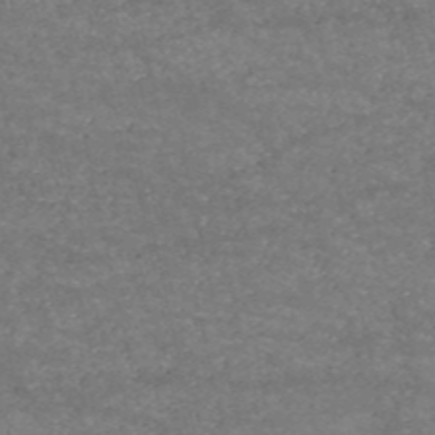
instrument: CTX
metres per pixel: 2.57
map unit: HNb
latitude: -52.8974
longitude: -38.8569
